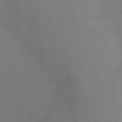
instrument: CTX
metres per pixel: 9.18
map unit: Ht
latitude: -3.9178
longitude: -19.9906
